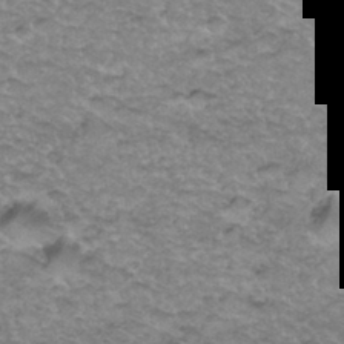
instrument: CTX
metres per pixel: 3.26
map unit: Hto
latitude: 35.3292
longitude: -47.5371
